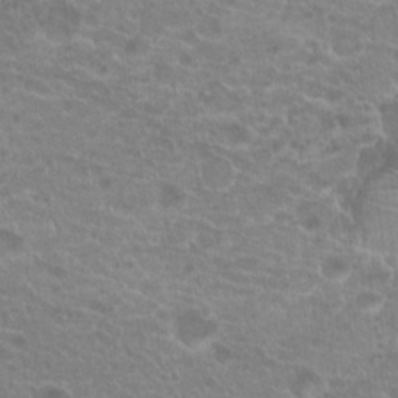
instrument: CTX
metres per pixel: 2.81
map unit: Hto
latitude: 20.8758
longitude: -40.5923
